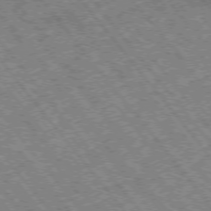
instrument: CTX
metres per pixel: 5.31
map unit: Hpe
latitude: -75.8423
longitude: -20.6869
